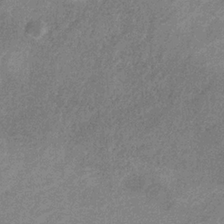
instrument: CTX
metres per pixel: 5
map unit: HNb
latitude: -31.9367
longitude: 60.8975
